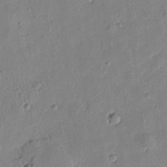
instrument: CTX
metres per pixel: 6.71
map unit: Htu
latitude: 1.1403
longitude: -177.9717
